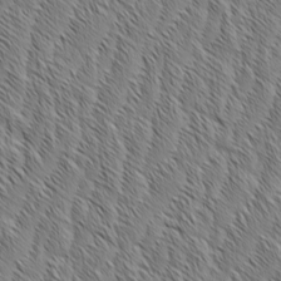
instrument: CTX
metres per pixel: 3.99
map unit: Aa
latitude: 6.0444
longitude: -129.9150
